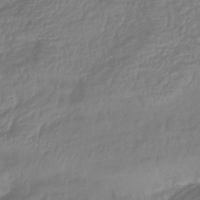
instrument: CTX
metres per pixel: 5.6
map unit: eHb
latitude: -41.7477
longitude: 81.7667
